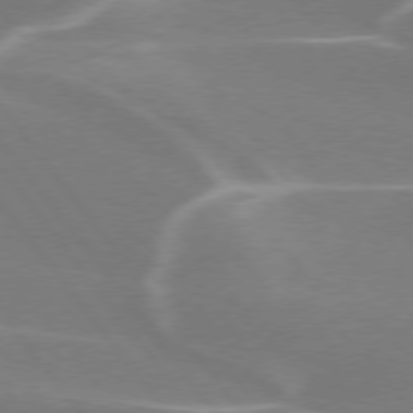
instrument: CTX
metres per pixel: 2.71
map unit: lApd
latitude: 75.4804
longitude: -62.2334
